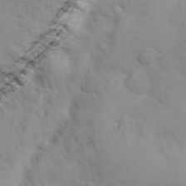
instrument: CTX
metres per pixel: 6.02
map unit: eHh
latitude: 26.2334
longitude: -68.1956
